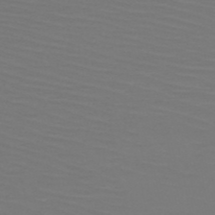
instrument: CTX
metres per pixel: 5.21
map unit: HNb
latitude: -51.1431
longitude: -43.8583
